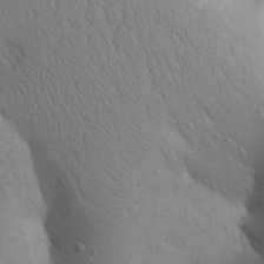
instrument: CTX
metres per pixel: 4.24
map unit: Aa
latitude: 27.5371
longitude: -148.3089
